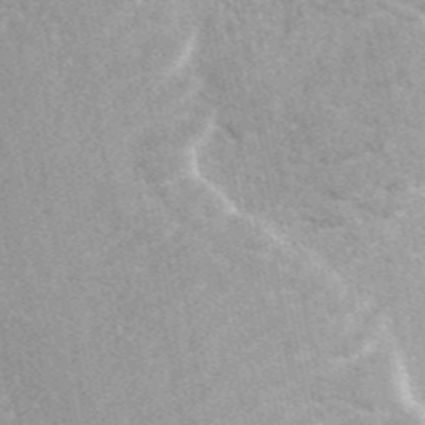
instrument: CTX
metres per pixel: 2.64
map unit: ANa
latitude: 45.9150
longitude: 50.1984
